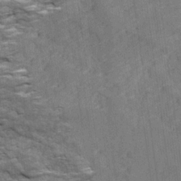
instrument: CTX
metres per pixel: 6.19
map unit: Ave
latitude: 18.2522
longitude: -135.5749
